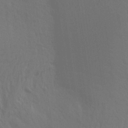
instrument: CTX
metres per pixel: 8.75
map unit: Aa
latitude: 26.3089
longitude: -145.8016
